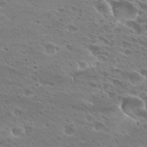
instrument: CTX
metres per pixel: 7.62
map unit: Hto
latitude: 28.2333
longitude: -39.7827
